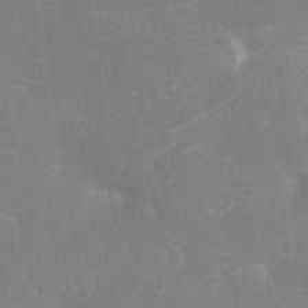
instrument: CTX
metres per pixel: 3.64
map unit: Nhu
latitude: -14.7652
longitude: -25.0647
